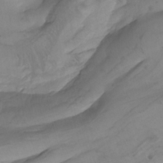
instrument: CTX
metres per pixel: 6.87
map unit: Htu
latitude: -8.4062
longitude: -65.3671
